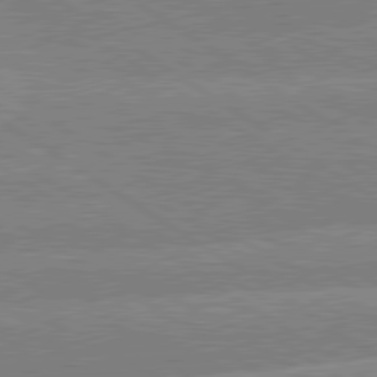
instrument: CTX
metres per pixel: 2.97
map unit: lApd
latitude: 79.7261
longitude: -132.4979
